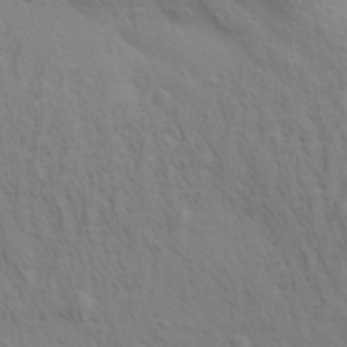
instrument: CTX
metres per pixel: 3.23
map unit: Aa
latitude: 30.1389
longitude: -139.6505
